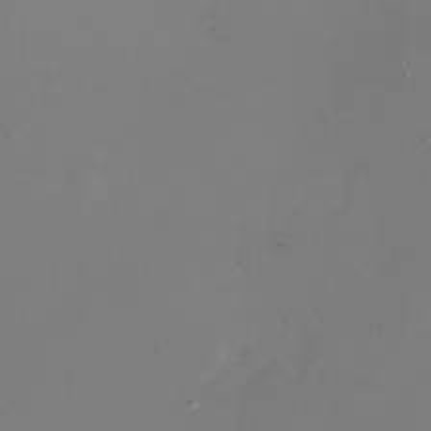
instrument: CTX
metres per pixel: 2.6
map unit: Nhu
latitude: -25.5399
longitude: -72.5546
